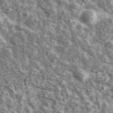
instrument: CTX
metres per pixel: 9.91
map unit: Ave
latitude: 40.7435
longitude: -106.3467
